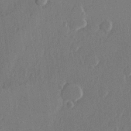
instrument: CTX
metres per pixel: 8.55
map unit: Hve
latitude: 23.2537
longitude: 145.2943
